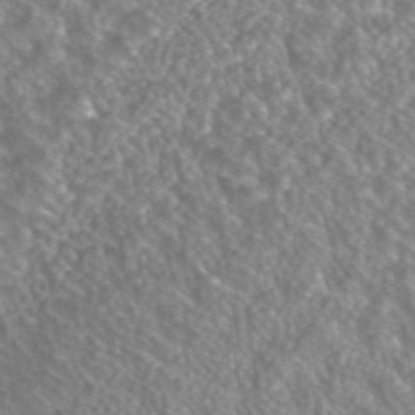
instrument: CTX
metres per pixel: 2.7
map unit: ANa
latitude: 43.1403
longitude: 24.6896
